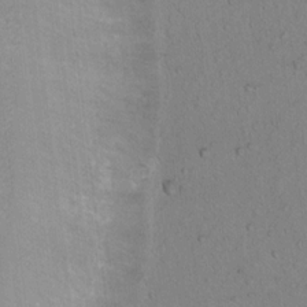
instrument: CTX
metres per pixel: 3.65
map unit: Nhu
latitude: 14.5924
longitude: -36.8002
